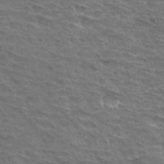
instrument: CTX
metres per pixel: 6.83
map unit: Hto
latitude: 32.4601
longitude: -45.2537
